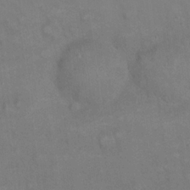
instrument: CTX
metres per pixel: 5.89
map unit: eHh
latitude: 22.0255
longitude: -62.2145
